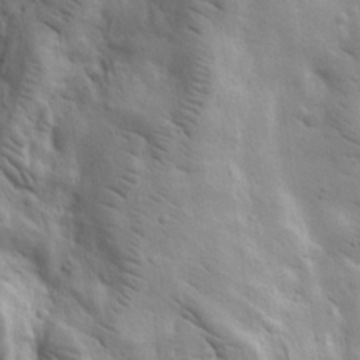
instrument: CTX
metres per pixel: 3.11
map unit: eHh
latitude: 31.5560
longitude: -73.1215
